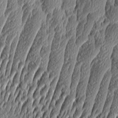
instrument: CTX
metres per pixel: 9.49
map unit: Aa
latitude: 8.6113
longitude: -130.4034
